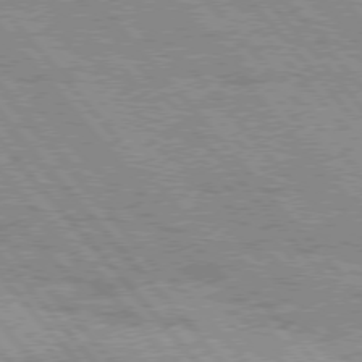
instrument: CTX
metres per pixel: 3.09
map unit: Hpe
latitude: 75.7261
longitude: -150.6679
